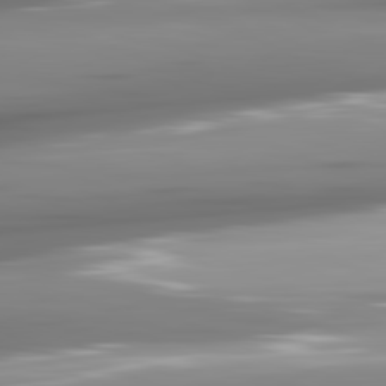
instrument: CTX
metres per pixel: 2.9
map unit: lApd
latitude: 81.6505
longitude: -142.3278
